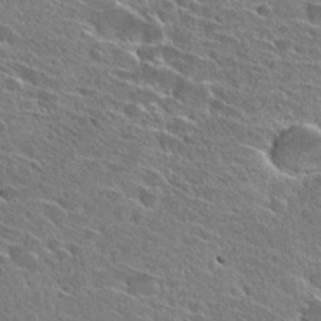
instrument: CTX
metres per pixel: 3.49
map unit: Hto
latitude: 28.3278
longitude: -43.0270
